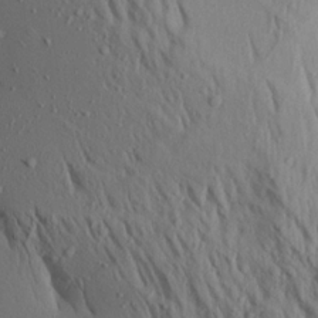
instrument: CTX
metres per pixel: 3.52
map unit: Aa
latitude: 19.9339
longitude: -148.2145
